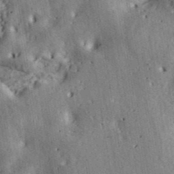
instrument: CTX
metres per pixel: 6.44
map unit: ANa
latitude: 40.9324
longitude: 52.5006
